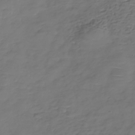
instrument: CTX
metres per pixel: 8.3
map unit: Nhe
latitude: -37.5210
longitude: -86.6301
